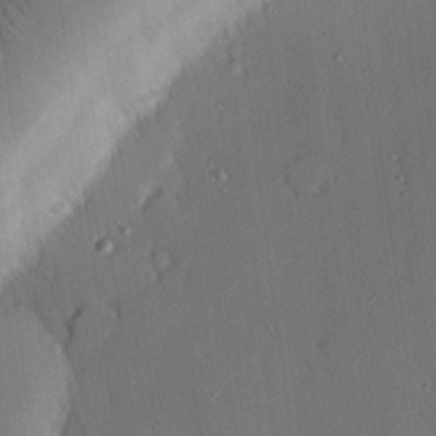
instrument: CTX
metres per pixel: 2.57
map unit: eHh
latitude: 22.5168
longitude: -90.8758
